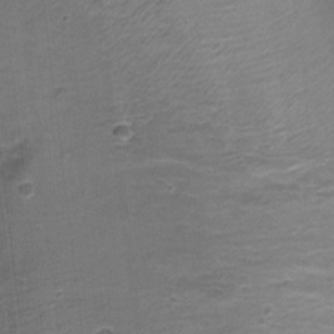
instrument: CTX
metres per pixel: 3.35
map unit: Nhu
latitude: 3.1403
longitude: -17.5749
